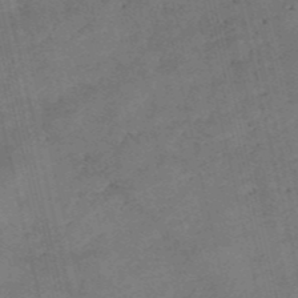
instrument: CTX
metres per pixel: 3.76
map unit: eHh
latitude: -54.9731
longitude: -91.4237
